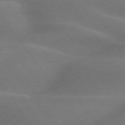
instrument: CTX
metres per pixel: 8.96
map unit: lApd
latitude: 75.2537
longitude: -59.4238
